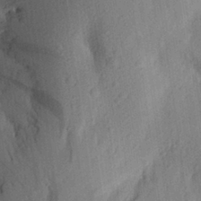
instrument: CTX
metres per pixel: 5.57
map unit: Aa
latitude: 27.4049
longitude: -145.3670
